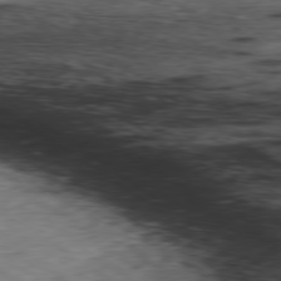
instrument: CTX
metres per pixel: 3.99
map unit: Ap
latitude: -79.4832
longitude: -72.9514
